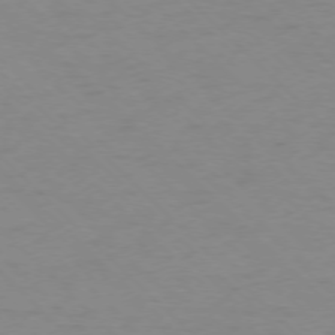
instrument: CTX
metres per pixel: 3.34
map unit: Ap
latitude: -76.3495
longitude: -77.9150
